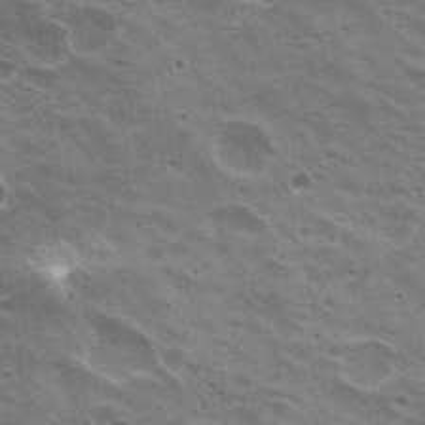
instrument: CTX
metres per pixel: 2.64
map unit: Hto
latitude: 20.3845
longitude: -31.9151
